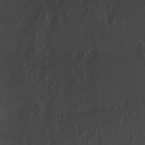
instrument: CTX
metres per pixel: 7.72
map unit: Hve
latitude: 2.9136
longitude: -121.8962
